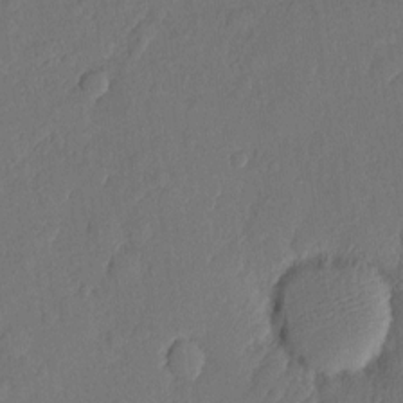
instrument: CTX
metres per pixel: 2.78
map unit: eHh
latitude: 5.3293
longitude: -74.7813
